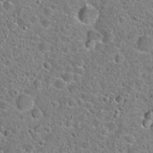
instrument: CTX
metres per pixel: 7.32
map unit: Hto
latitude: 22.8380
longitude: -46.2145
